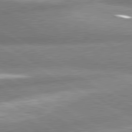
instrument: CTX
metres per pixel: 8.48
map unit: lApd
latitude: 80.5924
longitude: -162.4034
